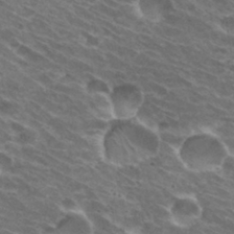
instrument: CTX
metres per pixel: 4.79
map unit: Hto
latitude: 31.7450
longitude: -42.8380
